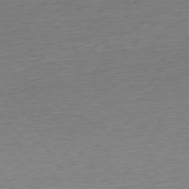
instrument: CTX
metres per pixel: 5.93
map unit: Ap
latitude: -75.9178
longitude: -88.7813
